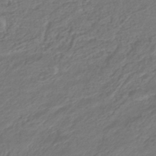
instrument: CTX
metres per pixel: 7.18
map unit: lHb
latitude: -42.7274
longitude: 74.5574
